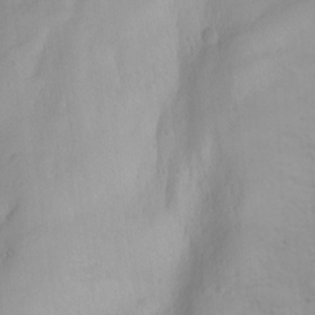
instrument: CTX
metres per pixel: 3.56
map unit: Aa
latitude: -3.6343
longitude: -71.1403
